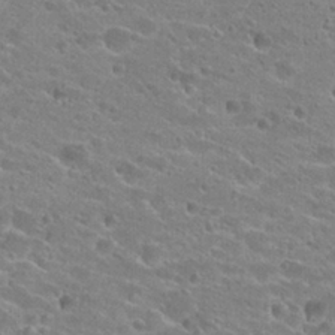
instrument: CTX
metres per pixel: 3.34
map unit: Hto
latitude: 24.1577
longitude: -43.7828
